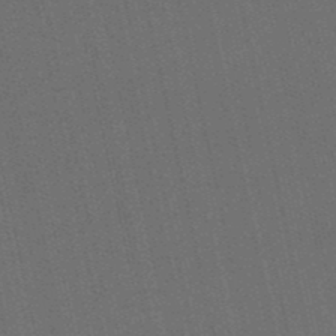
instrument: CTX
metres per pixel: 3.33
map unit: lHb
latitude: -50.7085
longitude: 80.7841
